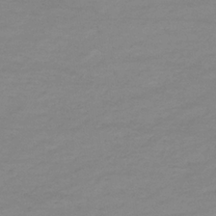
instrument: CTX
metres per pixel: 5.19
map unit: lHb
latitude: -33.9178
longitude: 70.3873
